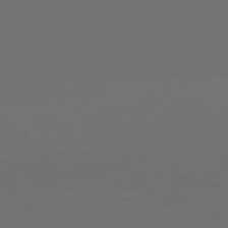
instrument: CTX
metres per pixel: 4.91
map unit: Hpe
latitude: 76.8191
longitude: -135.8583
